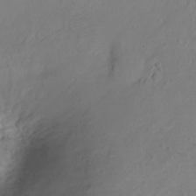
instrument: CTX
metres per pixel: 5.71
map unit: Ht
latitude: -8.0283
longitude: -36.3845
